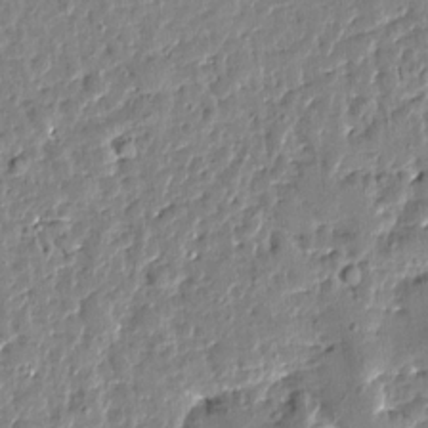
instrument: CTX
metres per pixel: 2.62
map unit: Htu
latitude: 0.9513
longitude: -178.6113
